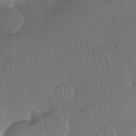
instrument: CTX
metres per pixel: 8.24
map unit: Ht
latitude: -11.5588
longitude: -43.9528
